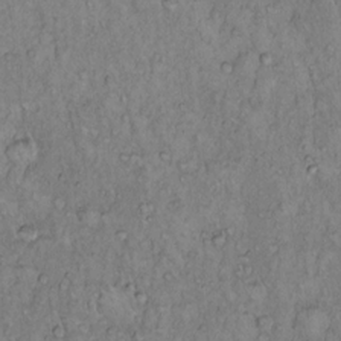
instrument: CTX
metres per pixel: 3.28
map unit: Hto
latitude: 13.5938
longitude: -56.9135
